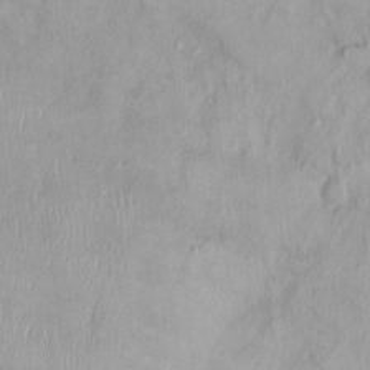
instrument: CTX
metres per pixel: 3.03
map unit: Nhu
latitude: 0.3845
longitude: -15.3482
